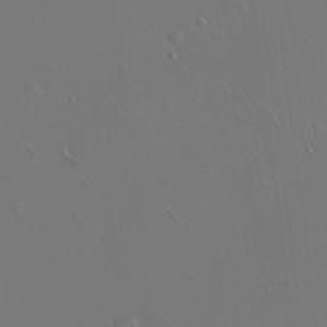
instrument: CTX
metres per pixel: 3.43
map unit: eHh
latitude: 1.2915
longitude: -54.4223
